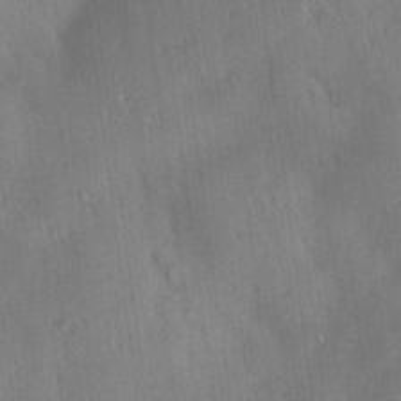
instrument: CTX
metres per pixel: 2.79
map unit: Aa
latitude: 14.6680
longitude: -147.9151
